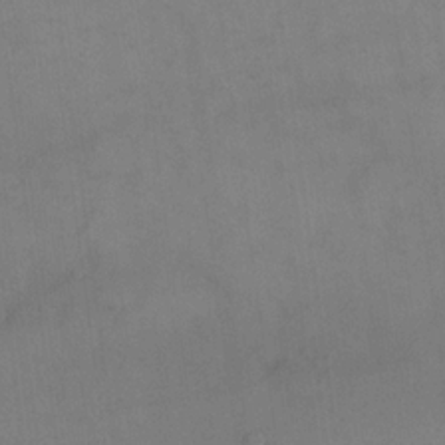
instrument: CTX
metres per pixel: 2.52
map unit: eHh
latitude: 18.0822
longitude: -65.9339
